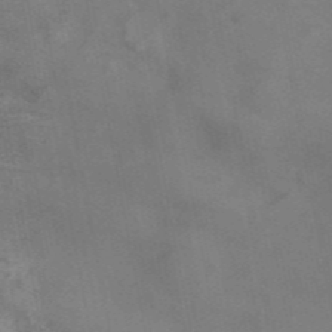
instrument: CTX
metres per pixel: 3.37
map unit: ANa
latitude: 45.3292
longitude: 26.4629
